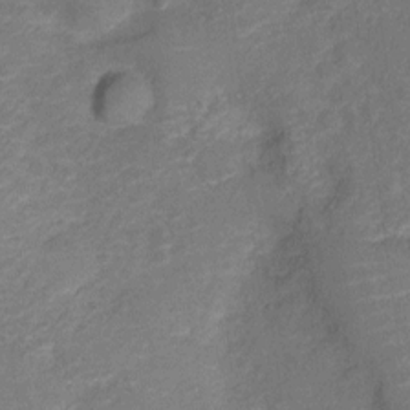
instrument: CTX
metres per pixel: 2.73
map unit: Nve
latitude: -20.0094
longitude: 103.6911
